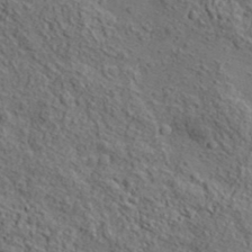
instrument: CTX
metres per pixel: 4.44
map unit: lHvf
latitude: 38.9325
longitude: -87.7072
